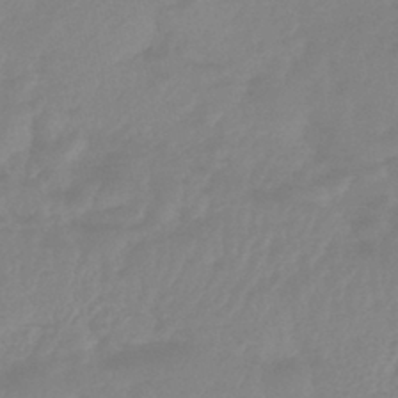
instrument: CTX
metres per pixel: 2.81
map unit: lHb
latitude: -41.7477
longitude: 77.9556
